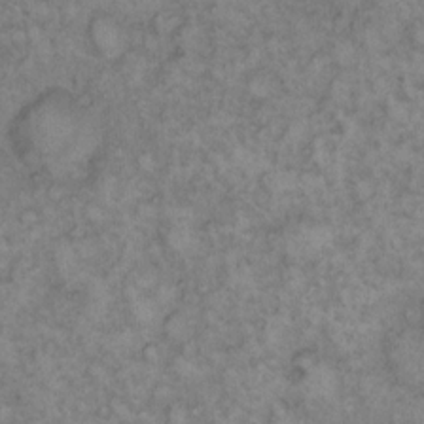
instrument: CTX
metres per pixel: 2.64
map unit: eHh
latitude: 13.1592
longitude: -64.0444
